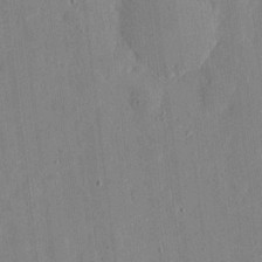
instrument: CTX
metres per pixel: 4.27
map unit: eHh
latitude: 4.7246
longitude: -72.5924
